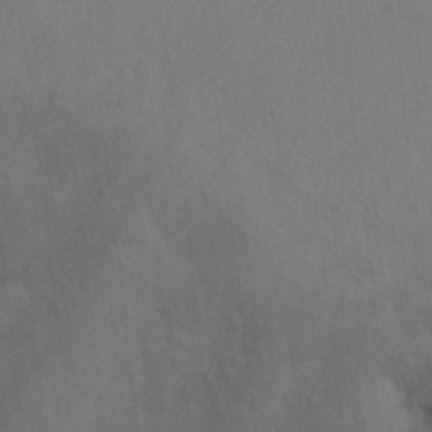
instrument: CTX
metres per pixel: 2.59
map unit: Ht
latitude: 7.9906
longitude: -37.5749
